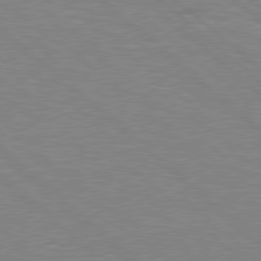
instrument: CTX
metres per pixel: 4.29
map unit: Hpe
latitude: 78.2145
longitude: -152.4223
